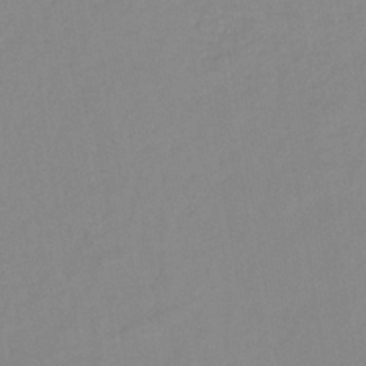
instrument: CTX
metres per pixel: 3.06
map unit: lHb
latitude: -40.2550
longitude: 74.2929
